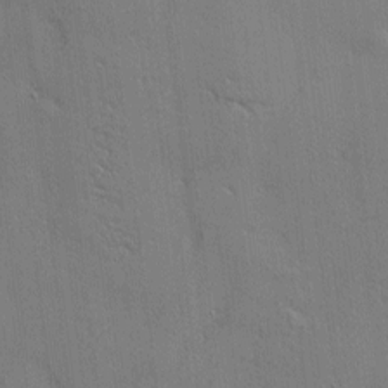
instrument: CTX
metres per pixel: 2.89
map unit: Nhu
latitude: 1.5371
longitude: -75.1214
